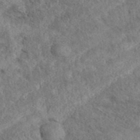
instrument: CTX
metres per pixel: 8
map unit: eAb
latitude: 38.7057
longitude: 112.3117
